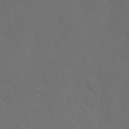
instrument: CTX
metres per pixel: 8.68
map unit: Nhu
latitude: 27.6505
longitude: -61.6883
